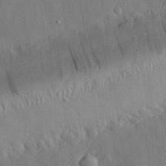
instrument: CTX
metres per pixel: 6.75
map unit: eHh
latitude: 31.0459
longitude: -77.6127
